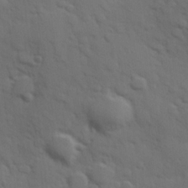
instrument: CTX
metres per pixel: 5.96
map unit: Hve
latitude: 25.2159
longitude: 148.0661
